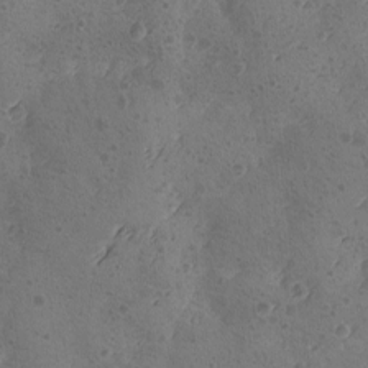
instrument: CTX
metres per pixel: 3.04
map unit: Ave
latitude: -8.8219
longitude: -118.3656
